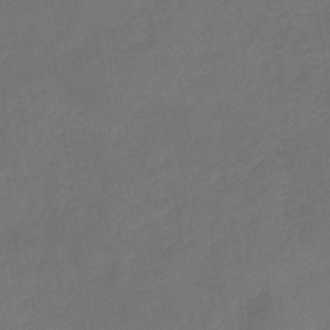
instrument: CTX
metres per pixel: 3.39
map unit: HNb
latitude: -30.7652
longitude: 63.1809
